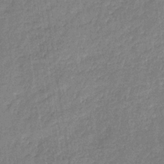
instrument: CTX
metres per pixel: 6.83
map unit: eHb
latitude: -32.4818
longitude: 74.6141
